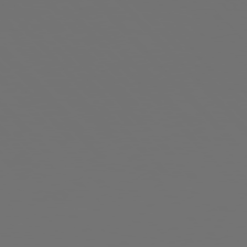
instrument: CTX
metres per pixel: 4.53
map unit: Hpe
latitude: 76.4034
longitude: -142.2523
